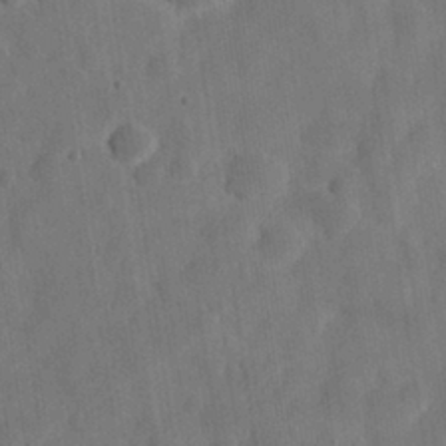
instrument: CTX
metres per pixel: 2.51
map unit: eHh
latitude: 30.4223
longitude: -73.9151
